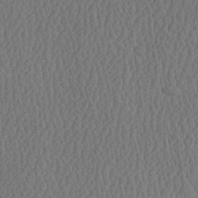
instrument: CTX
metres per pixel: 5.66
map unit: Ave
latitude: 23.8205
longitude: -134.6868
